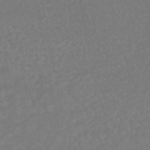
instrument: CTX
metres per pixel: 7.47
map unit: HNhu
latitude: -46.6140
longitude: 97.1620
